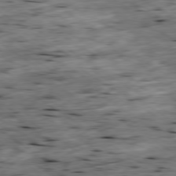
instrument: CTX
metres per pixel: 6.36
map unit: Ap
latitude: -79.5777
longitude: -89.5372
